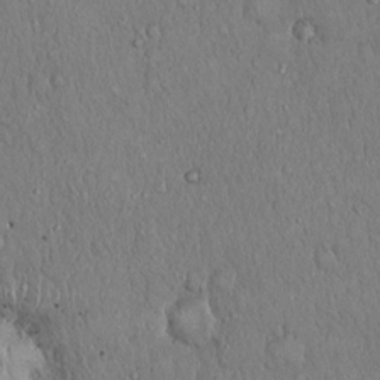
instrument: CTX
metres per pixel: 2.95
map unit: Hto
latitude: 18.6301
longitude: -60.1389
